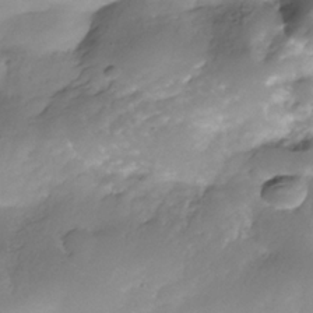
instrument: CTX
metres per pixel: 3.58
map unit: Nhe
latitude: -35.5777
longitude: -146.1200
